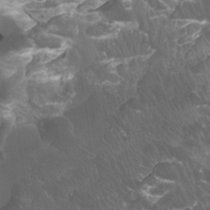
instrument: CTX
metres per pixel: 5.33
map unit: Htu
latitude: -7.0675
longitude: -48.8380
